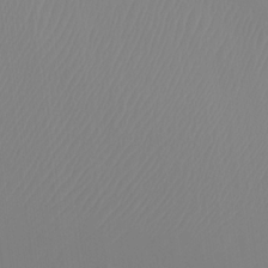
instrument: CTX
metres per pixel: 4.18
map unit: Ht
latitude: -15.1620
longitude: -50.4790
